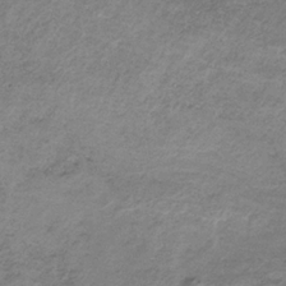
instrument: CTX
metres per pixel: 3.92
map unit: HNb
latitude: -32.6330
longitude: 60.2362
